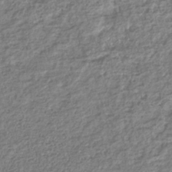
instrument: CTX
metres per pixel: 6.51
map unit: HNhu
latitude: -36.5384
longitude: 32.6330
